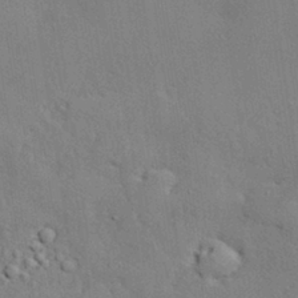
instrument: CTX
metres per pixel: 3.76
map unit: eHh
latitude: 30.0633
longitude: -82.9135
